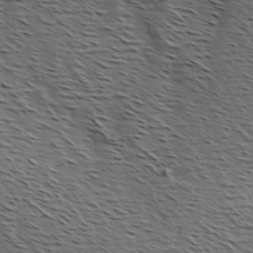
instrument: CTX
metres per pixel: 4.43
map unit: Hve
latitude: 2.1389
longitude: -123.1781
